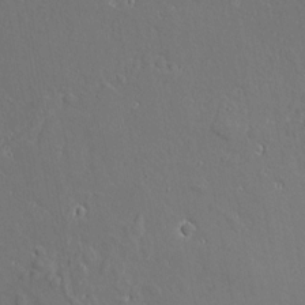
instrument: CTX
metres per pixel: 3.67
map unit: Aa
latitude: 9.2348
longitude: -132.3278
